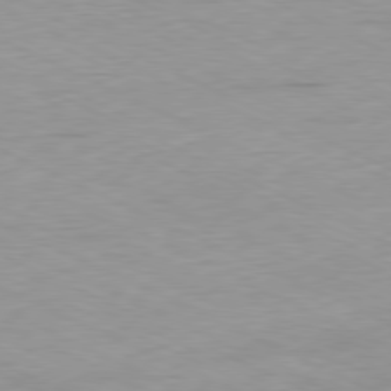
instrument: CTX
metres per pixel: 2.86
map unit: Ap
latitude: -80.2740
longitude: -67.2537
